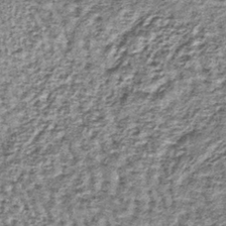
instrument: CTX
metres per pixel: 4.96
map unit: lHb
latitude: -38.5573
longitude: 64.0094
